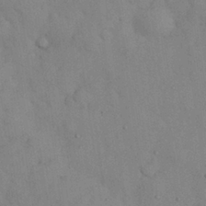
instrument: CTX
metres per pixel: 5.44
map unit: Nhu
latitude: 28.5923
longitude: -70.4601
